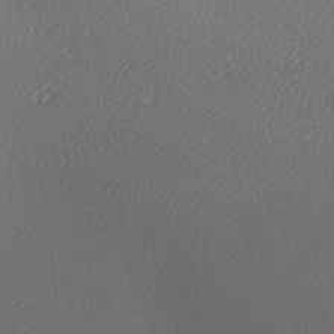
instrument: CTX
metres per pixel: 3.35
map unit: lAa
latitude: -9.9556
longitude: -127.8017
